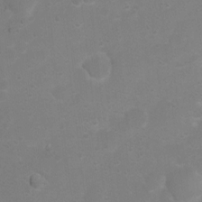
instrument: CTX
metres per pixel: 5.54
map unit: Nhu
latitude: 4.1389
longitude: -26.7624
